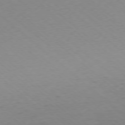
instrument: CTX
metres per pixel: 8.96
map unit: Ap
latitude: -77.9178
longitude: -96.6490
